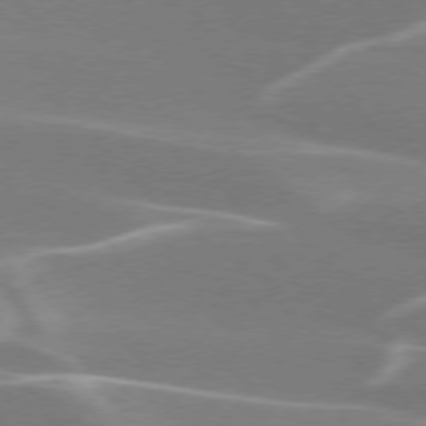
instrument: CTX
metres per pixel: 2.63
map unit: lApd
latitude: 75.5182
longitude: -62.1389
